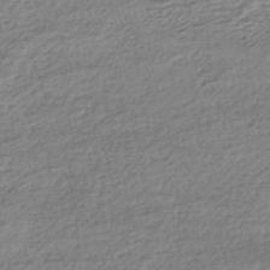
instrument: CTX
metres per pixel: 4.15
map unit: HNhu
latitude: -43.5021
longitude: 105.4643
